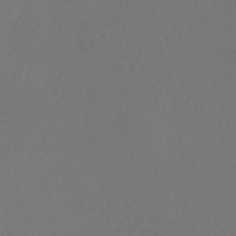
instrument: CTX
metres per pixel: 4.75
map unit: eHb
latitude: -30.1606
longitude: 64.8219
